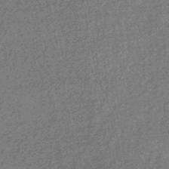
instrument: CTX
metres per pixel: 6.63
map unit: eHb
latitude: -44.2551
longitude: 88.8219
